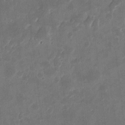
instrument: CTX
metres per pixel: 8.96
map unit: eHh
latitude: 8.7624
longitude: -73.1970
